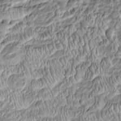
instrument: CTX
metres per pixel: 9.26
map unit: Htu
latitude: -5.0297
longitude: 157.4076
